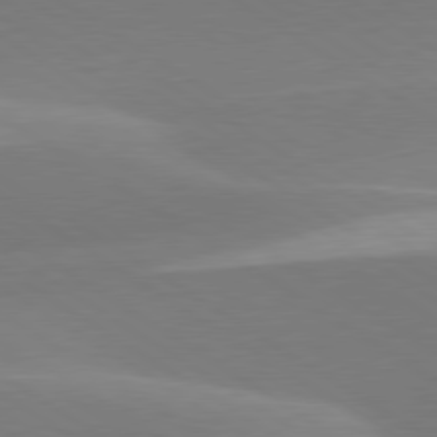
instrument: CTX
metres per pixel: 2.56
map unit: lApd
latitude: 79.8206
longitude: -95.3104
